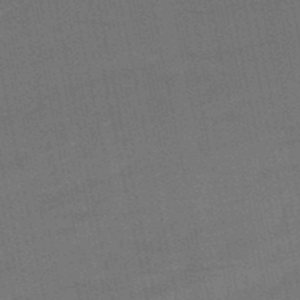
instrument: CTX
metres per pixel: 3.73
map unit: eHb
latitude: -50.5385
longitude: 78.3684
